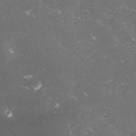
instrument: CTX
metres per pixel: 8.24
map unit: lHvf
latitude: -15.5210
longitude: -101.7828
